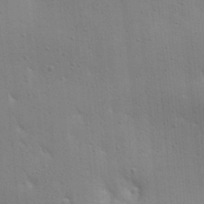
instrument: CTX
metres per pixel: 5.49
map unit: lAa
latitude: 18.0444
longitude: -139.0269
